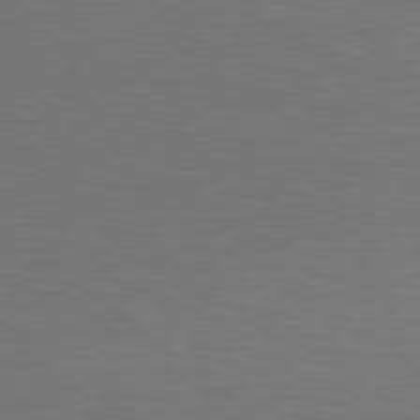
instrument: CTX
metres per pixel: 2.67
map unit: Hpe
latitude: 78.6491
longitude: -173.4804
